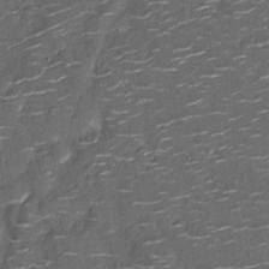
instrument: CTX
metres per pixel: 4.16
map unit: Nhu
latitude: -12.9542
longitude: -22.8191
